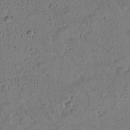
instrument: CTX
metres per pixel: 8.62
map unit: lAvf
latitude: 8.2334
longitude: 165.3321
